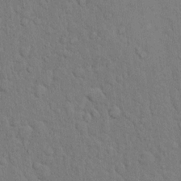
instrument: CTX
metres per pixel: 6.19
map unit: Hto
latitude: 10.4034
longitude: -61.5371
